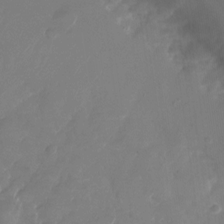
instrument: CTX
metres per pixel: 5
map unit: Nhu
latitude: -27.2942
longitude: -71.7261
